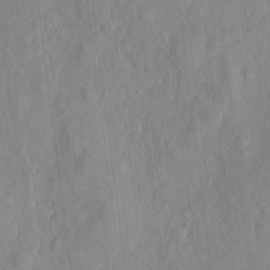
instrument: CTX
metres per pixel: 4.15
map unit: eHh
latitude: 5.9906
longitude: -73.6694
